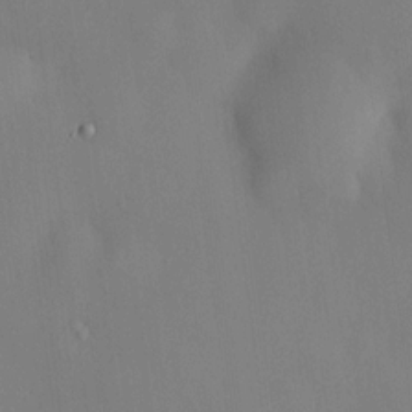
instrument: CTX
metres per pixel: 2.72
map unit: HNhu
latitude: 14.1389
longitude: 13.7667
